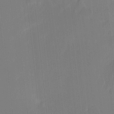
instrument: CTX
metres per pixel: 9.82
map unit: Ht
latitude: -16.1606
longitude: -46.0633
